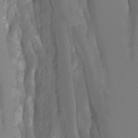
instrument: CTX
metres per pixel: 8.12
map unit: Ht
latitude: -3.4265
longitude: -61.7638
